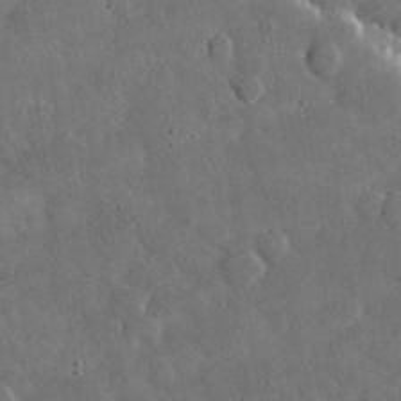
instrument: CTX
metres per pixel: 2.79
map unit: lHvf
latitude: 33.2726
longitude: -87.2159
